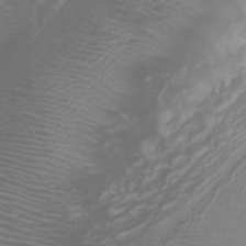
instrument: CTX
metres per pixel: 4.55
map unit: Htu
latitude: -8.1606
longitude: -64.6679
